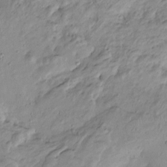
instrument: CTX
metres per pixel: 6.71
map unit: Htu
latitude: -4.6896
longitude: 156.4818
